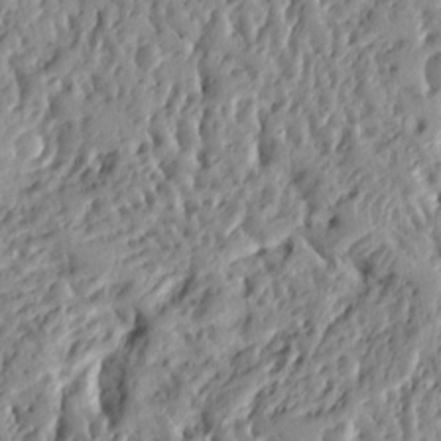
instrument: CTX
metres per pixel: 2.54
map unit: Ht
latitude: 8.7624
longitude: -77.4426
